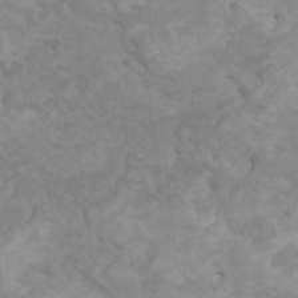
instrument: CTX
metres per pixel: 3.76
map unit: HNhu
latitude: 3.1214
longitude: -1.9717
